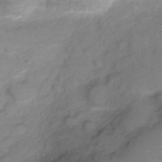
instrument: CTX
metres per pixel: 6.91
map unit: Nve
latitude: -20.8974
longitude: 104.6707
